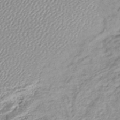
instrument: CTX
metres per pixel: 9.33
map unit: lHb
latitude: -46.0850
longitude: 71.1242
